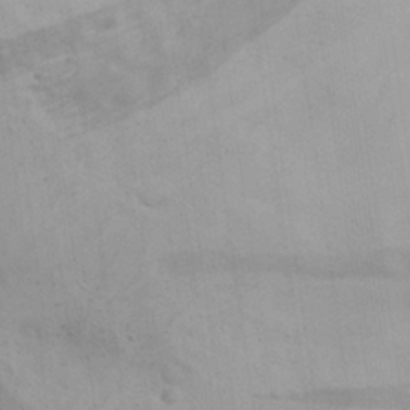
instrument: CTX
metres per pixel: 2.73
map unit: eHh
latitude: 27.2726
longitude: -75.5749
